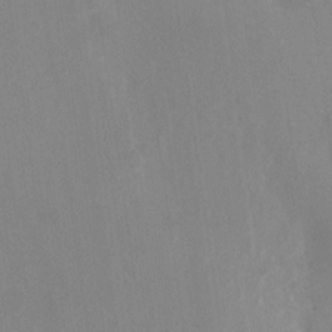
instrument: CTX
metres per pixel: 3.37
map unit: Nhu
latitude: -27.7099
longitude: -79.5182
